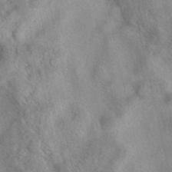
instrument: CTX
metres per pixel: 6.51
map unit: eAb
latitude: 40.0444
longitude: 109.1809
